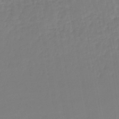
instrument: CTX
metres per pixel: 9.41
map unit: lHb
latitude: -44.5574
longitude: 60.9164
